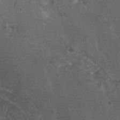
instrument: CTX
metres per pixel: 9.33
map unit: Htu
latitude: 3.3292
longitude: -19.8961
